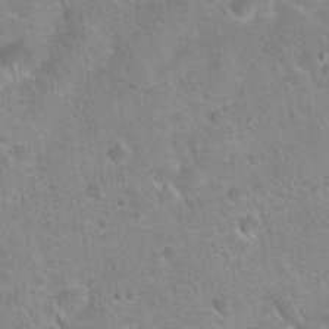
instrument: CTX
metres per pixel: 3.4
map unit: Hto
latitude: 21.8961
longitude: -51.4993
